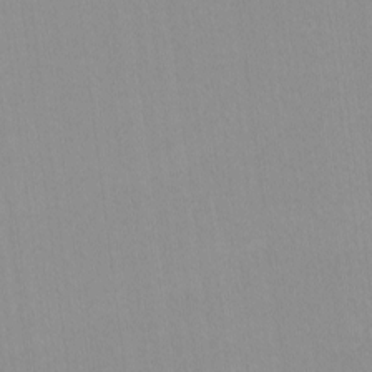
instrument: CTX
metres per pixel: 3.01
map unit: lHvf
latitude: -12.4251
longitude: -104.2712
